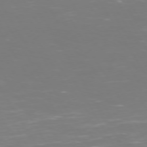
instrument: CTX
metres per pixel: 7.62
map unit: Hpe
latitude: 73.0837
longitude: -126.3845
